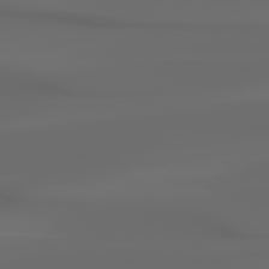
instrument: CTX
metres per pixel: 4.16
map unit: Hpe
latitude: 76.7624
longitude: -133.5560
